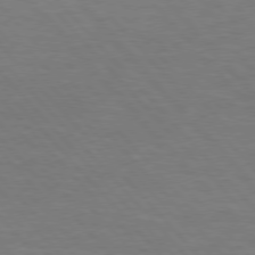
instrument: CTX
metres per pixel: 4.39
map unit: lApd
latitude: 76.2333
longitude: -59.1592
